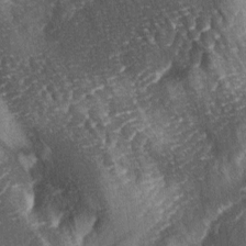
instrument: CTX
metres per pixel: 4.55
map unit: lAa
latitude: -4.2550
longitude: -127.4427
